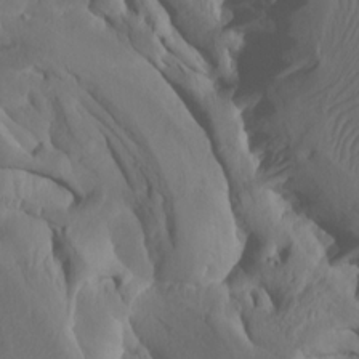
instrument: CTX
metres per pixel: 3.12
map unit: Htu
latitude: -8.0661
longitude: -66.1955
